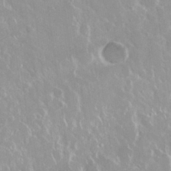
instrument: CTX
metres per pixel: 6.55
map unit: Nhu
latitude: 28.9702
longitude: -61.1214
